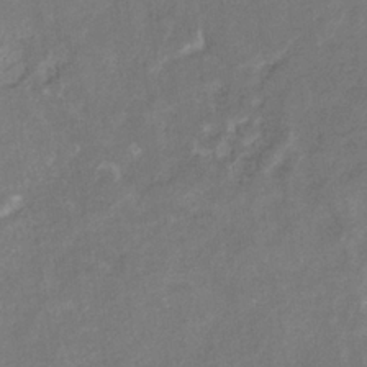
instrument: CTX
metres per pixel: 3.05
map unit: eHb
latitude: -33.4644
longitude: 73.5021
